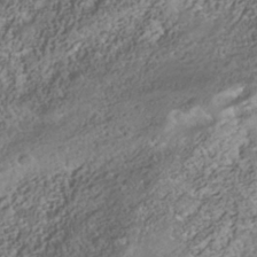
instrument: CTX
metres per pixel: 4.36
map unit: Nhe
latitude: -40.8975
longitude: -100.7057
